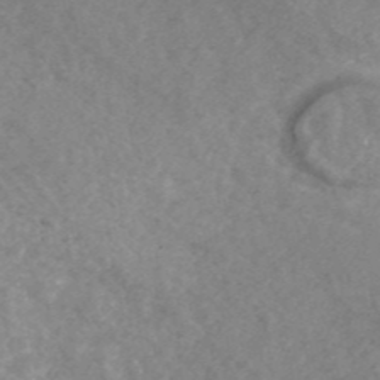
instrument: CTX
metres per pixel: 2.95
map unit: ANa
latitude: 43.5749
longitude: 25.5021
